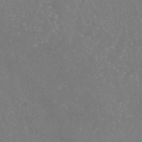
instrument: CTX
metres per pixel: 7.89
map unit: eAb
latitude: 45.9717
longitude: 109.9745
